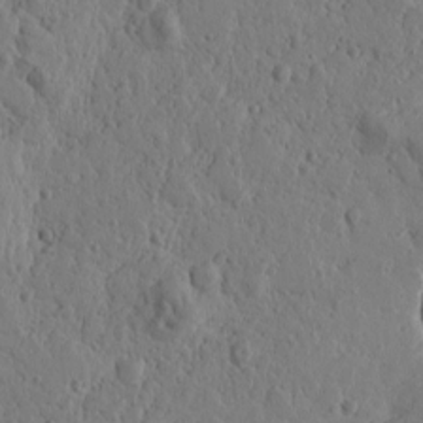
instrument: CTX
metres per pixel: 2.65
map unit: Htu
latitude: -0.7841
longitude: -177.0836
